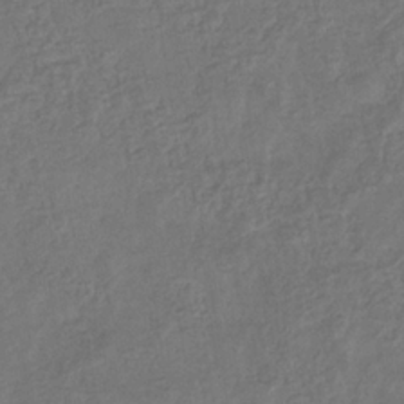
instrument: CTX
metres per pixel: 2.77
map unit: eHb
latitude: -34.0472
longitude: 76.7841
